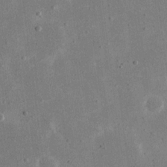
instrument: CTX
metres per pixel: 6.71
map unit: eHh
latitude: 18.5923
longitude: -71.1214
